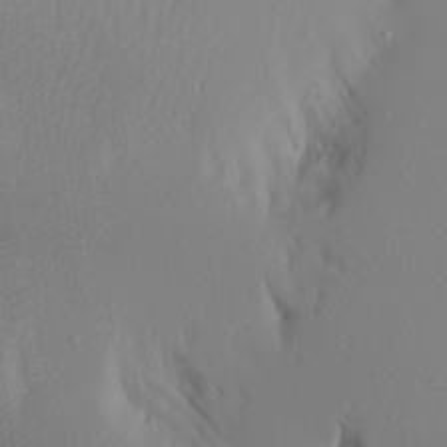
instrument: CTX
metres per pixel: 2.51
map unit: Aa
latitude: 21.2159
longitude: -146.7625
